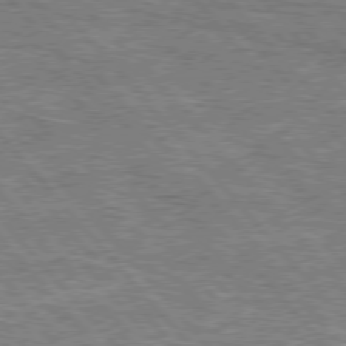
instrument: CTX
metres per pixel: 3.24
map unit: lApd
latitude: 76.1200
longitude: -74.5168
